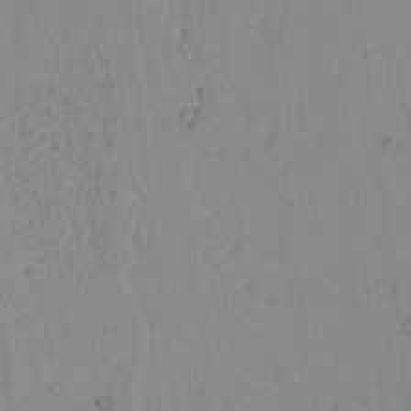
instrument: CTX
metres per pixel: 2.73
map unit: lAvf
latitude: 8.7435
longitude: 168.1983
